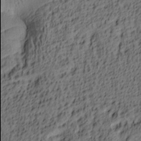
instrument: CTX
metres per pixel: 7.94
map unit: lAa
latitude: 4.2333
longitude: -113.9906
